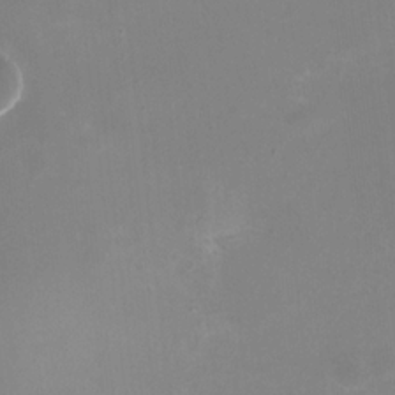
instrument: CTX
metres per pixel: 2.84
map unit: HNhu
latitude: -2.0849
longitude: -1.1781
